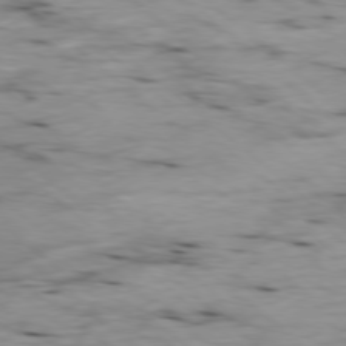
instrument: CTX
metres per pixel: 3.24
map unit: Ap
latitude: -78.6329
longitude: -88.8002
